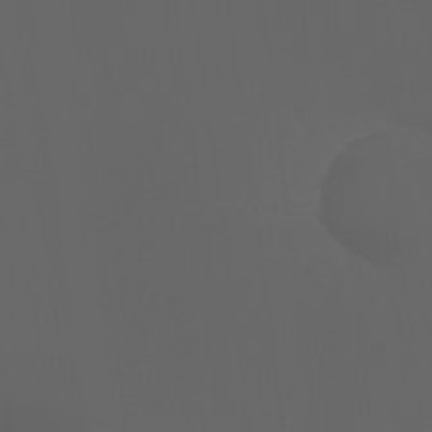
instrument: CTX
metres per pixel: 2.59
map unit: Ht
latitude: -3.5966
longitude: -60.5545
